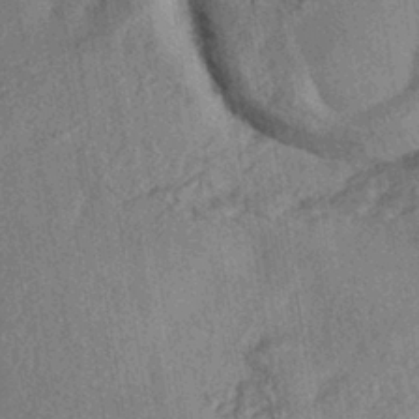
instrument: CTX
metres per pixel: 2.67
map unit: eHh
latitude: -41.8422
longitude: 120.5762
